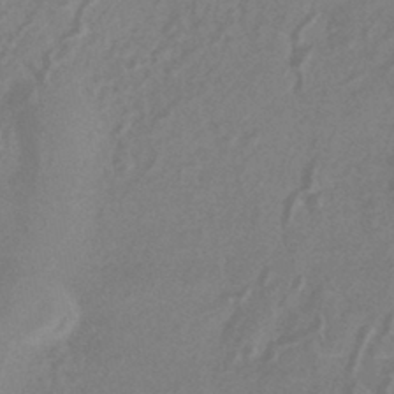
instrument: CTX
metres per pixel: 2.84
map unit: HNhu
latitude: -43.4454
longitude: 91.0109
